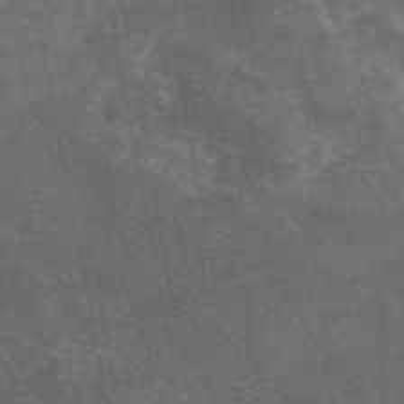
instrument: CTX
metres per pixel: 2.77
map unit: eAb
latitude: 46.6869
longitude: 119.7289
